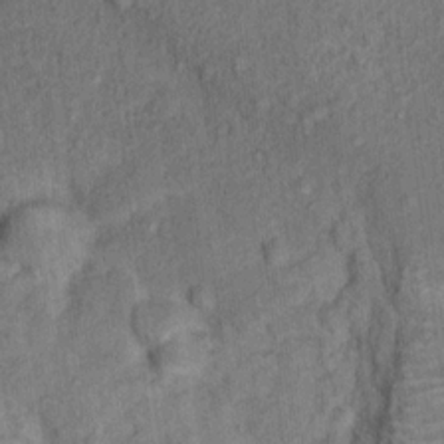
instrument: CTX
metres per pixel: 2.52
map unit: Nhu
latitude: 15.9717
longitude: -31.9151
